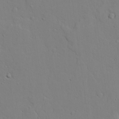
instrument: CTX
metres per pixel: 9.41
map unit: lAvf
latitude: 24.2333
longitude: -109.6505
